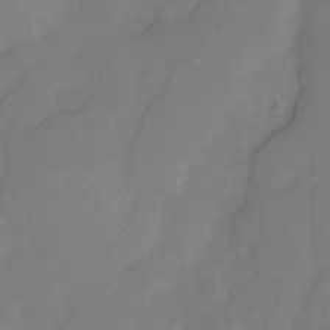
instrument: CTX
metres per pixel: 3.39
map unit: Nhu
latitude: -29.9745
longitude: -63.7261
